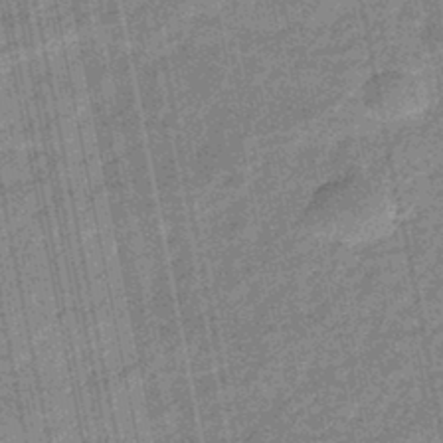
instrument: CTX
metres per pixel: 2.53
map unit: eHb
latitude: -43.9367
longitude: 87.3132
